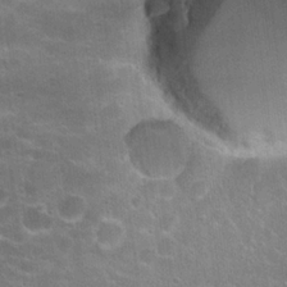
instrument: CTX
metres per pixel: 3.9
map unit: Hto
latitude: 20.9892
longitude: -42.9703
